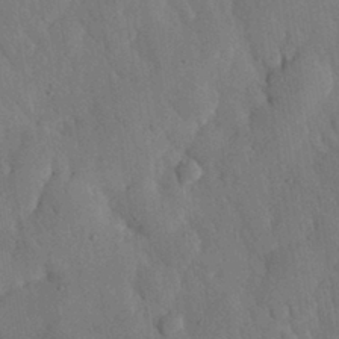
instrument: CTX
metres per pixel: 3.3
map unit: eHh
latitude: 31.3104
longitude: -78.6491
